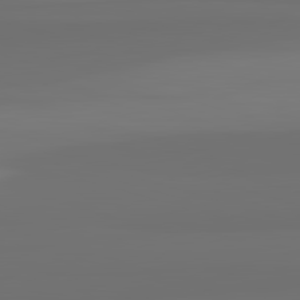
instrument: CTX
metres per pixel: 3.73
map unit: lApd
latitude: 82.7813
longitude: 160.9353
